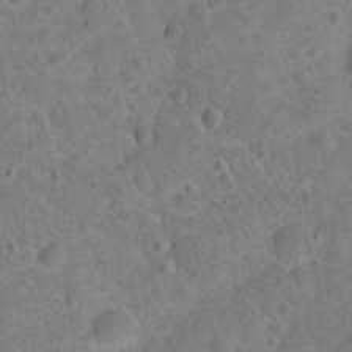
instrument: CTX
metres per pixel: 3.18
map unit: Hto
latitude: 20.9703
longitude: -49.8016
